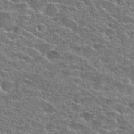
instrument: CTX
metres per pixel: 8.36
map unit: Hto
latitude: 24.7813
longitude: -47.6505
